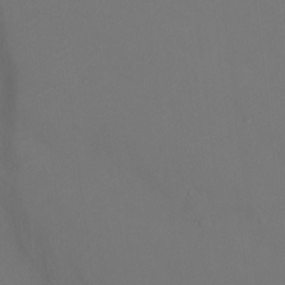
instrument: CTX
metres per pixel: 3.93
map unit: Ht
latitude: 1.4048
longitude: -34.2522
